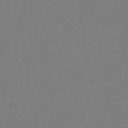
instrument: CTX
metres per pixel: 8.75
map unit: HNb
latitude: -46.8219
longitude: -39.8394
